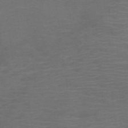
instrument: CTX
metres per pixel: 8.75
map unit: HNb
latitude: -49.1998
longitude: -45.8394
